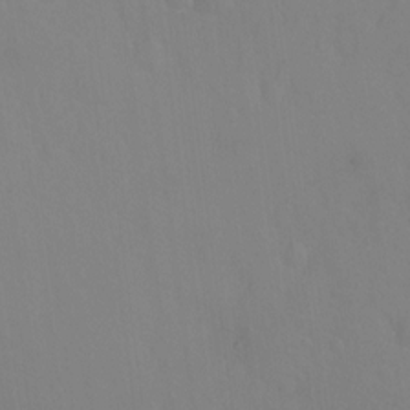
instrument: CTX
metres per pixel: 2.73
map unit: Ht
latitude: -1.8612
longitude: -33.8205
